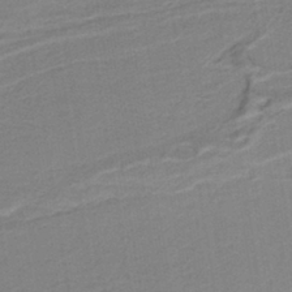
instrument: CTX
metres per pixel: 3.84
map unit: lHb
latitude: -40.1795
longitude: 52.9919
